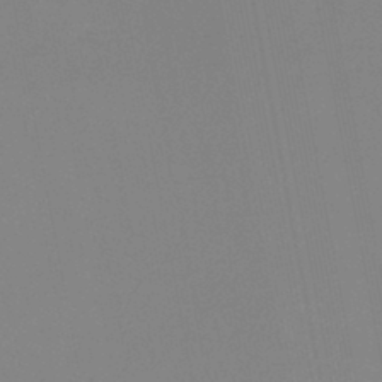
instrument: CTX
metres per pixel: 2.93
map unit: eHb
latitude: -37.3698
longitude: 74.9164
